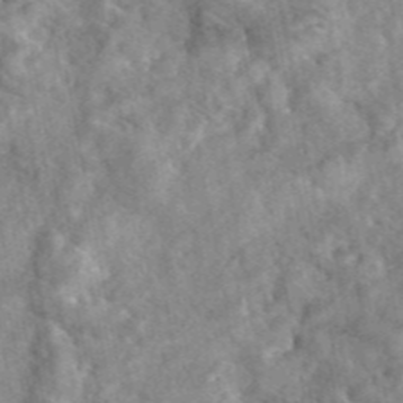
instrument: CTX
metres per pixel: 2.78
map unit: eAb
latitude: 45.8394
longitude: 127.5210
